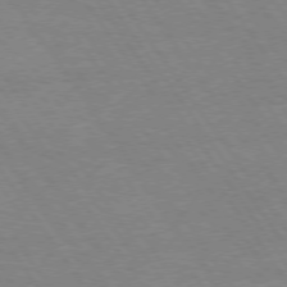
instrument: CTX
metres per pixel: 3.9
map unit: Hpe
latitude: 73.9528
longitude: -140.9891
